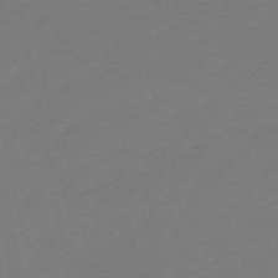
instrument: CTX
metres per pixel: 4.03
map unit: lHb
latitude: -49.8801
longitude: 82.1795
